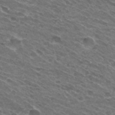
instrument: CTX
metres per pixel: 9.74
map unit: Hto
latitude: 31.8017
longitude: -43.2348
